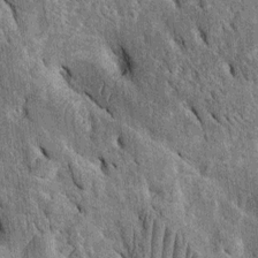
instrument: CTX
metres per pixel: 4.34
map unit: Htu
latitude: -2.7841
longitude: 151.8611
